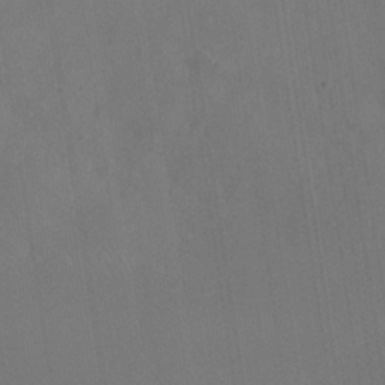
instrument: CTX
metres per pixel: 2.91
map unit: Nhe
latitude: -33.7667
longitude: -87.4993
